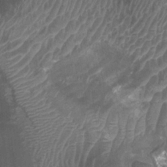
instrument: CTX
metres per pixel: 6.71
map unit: Ht
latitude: 2.8002
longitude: -19.6694
